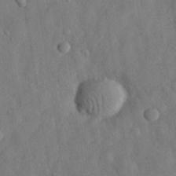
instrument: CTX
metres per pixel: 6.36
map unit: eHh
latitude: 29.4048
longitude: -76.3656
